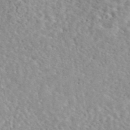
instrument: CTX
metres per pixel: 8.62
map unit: eAb
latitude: 45.5182
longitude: 112.1417
